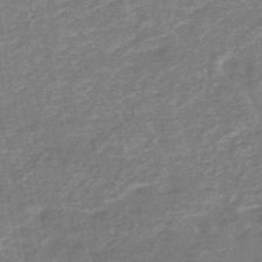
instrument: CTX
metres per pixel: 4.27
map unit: HNb
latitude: -48.5385
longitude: -39.2537
